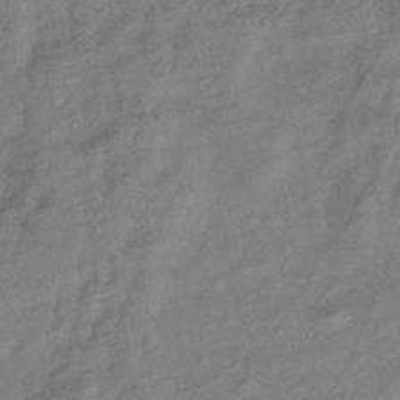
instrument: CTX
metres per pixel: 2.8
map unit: eHb
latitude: -43.0864
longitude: 83.7100
